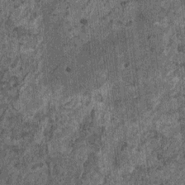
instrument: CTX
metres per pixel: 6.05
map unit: HNhu
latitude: 0.4223
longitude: 5.0486
